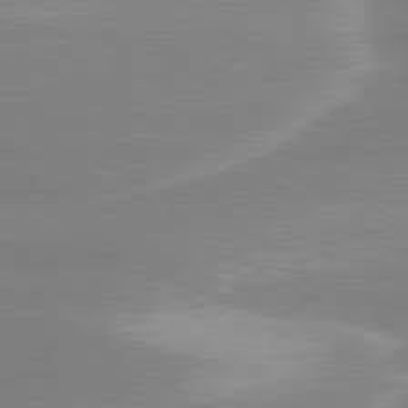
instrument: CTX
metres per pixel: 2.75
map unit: lApd
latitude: 79.8017
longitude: -115.0647
